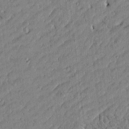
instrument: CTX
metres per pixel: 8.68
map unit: Htu
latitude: -5.9367
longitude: 177.3510
